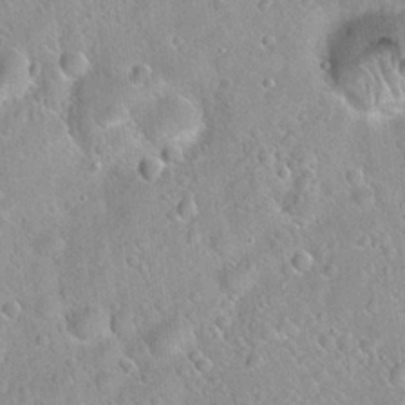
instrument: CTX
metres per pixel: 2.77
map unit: Hto
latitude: 21.4616
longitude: -52.8002
